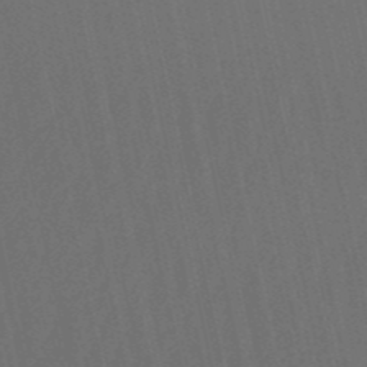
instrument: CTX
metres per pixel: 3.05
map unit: eHb
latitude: -51.3887
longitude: 77.1431
